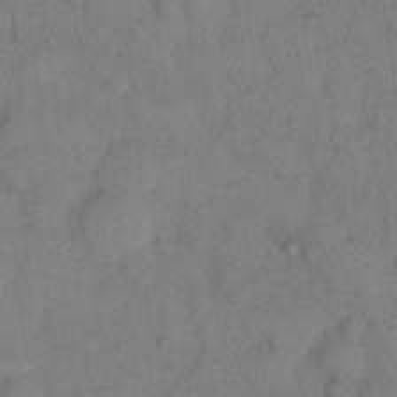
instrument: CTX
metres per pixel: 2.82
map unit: eHh
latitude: 12.8380
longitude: -63.3293
